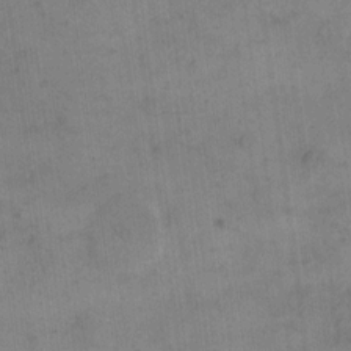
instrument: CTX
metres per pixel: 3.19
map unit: eHh
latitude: 15.1970
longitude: -67.1403
